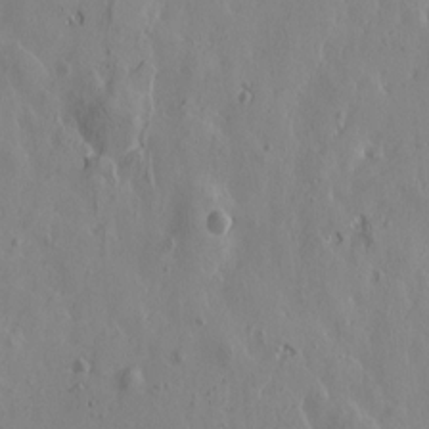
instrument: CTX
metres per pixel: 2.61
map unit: Htu
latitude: -3.5588
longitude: -176.8758
